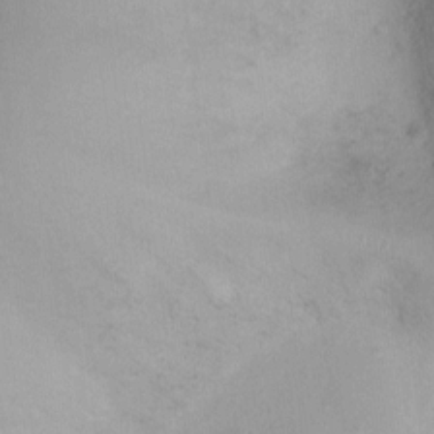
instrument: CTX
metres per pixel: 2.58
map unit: Ht
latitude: -8.7841
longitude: -21.5371
